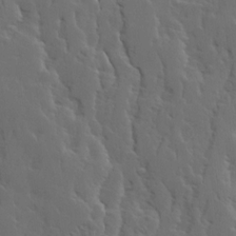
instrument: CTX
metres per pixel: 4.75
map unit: Ave
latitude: 14.3846
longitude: -135.7827
